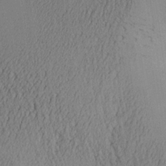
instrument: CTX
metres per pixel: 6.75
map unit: Aa
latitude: 26.3656
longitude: -133.0836
